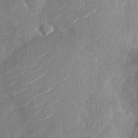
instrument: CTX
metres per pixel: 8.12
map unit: Nhu
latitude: -29.1809
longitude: -72.6302
